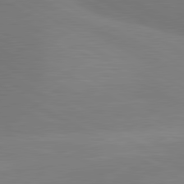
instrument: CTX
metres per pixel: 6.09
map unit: lApd
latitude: 80.7813
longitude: 127.7855
